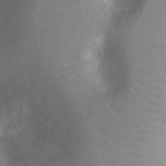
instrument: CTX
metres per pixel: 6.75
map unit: Nhu
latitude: -13.7856
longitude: -24.4601
